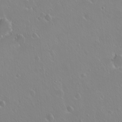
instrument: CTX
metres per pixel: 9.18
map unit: eHh
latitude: 1.8772
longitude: -54.4223
